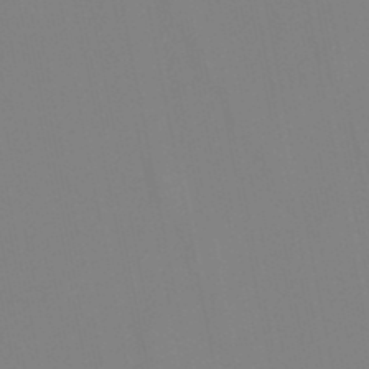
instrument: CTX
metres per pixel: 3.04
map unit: lHb
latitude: -48.4818
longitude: 70.0661
